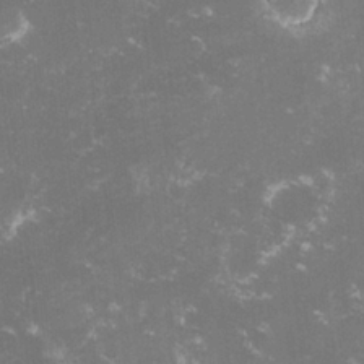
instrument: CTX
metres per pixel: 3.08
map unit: lHvf
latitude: -14.7464
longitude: -100.7813
